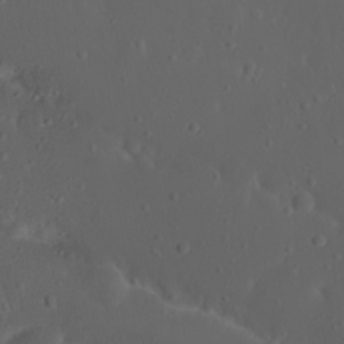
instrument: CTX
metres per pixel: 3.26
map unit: Nhu
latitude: 22.7057
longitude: -70.8947
